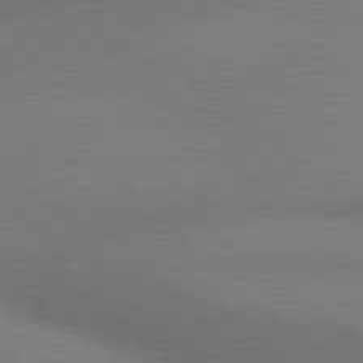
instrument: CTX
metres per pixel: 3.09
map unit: lApd
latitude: 80.4979
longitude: 128.6330
